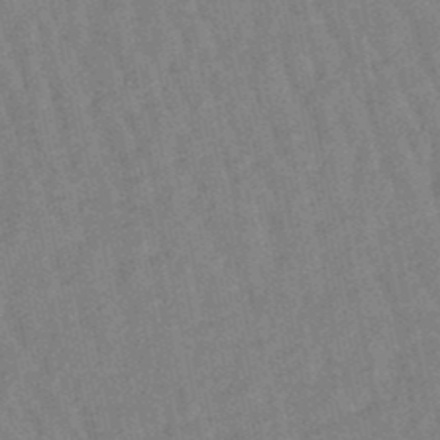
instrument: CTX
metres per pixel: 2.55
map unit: lHb
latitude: -48.5952
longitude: 77.8800
